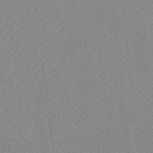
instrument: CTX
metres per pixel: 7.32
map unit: Htu
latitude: -12.0661
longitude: -70.8002
